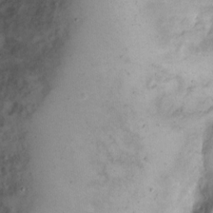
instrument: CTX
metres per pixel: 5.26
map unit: eHh
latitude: 10.2712
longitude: -62.5924
